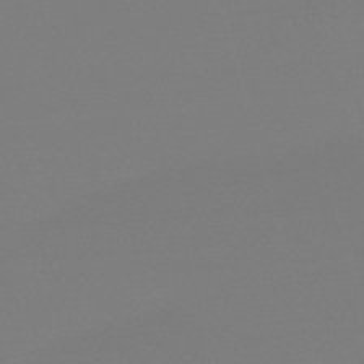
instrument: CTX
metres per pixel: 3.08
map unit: eHb
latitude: -50.4251
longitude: 68.8597
